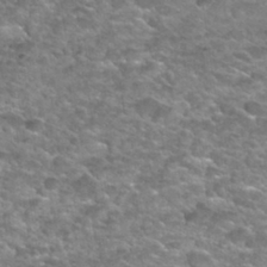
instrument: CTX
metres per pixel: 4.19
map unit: Nhu
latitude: 31.6505
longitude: -53.3671
